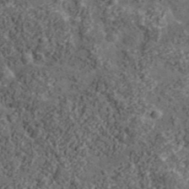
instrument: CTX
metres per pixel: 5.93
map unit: lHvf
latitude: 38.4223
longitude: -89.5183
